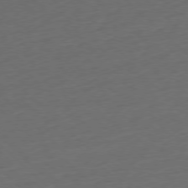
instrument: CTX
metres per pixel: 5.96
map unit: Ap
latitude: -77.9367
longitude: -79.6883
